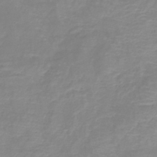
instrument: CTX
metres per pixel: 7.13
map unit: lHb
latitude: -40.4440
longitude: 76.5196
